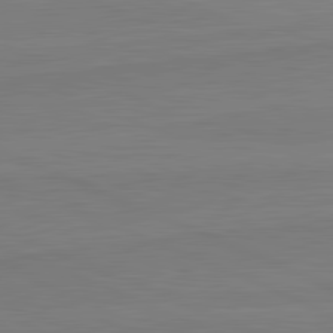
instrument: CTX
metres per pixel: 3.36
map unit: lApd
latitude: 82.0822
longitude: 166.5196
